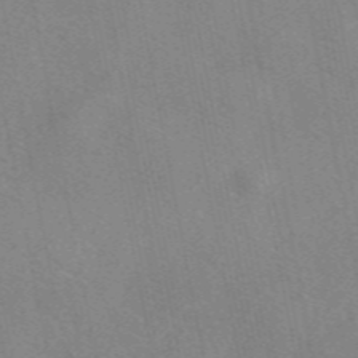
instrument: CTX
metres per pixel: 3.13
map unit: eAb
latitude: 48.8380
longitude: 110.2550
